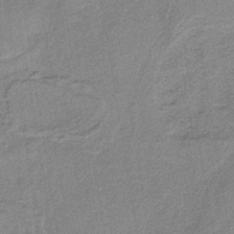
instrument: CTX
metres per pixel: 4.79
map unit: HNb
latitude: -34.3495
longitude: 57.5777
